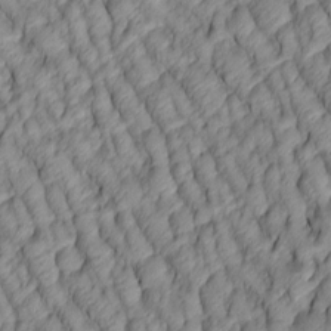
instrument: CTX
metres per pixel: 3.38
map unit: lAa
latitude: 5.1025
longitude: -116.2523
